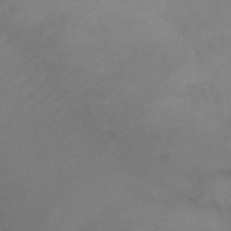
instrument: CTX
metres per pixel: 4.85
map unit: Nhu
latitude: 8.4223
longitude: -24.3278
